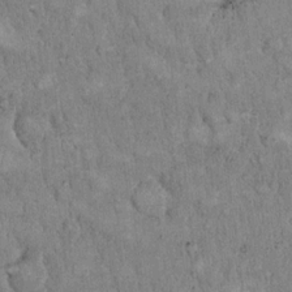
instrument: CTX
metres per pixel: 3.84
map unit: eHh
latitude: 18.3278
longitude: -61.8961
